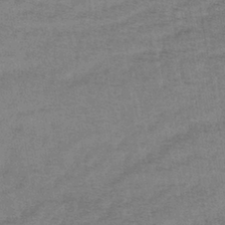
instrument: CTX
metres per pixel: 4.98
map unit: eHb
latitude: -39.5399
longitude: 80.9164
